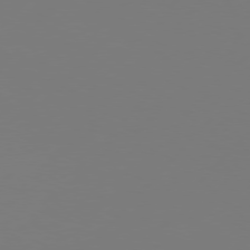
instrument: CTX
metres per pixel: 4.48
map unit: Hpe
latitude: 76.3656
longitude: -137.5371
